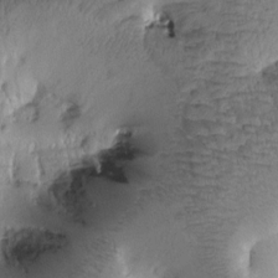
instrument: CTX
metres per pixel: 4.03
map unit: Htu
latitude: -1.3699
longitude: 171.2187
